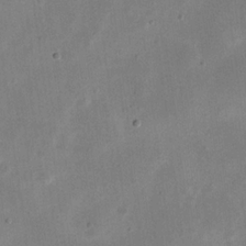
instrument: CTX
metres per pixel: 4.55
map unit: eHh
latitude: 20.7624
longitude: -70.1956
